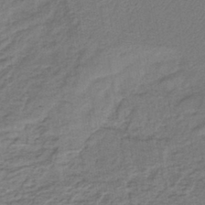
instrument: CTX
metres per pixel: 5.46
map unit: lHb
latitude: -40.5196
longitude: 62.3495
